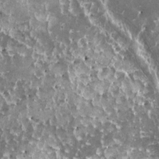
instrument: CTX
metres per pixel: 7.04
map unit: HNhu
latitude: 2.6301
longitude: 5.9745
